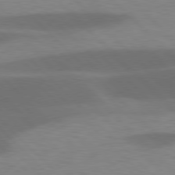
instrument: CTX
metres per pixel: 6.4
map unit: lApd
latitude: 77.3670
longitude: -59.9717
